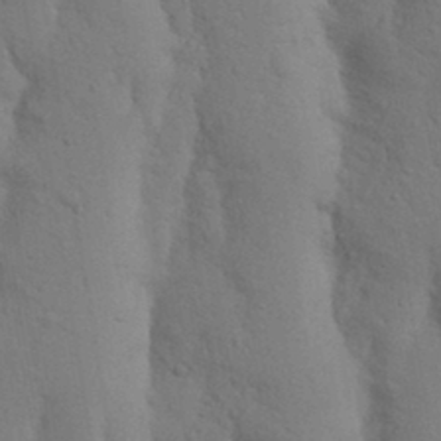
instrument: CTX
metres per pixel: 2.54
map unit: Nhu
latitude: 17.7639
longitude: -75.9339
